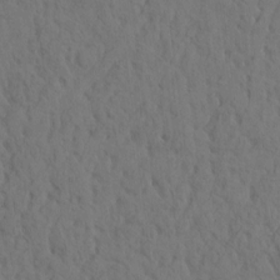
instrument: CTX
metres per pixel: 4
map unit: eHh
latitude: -1.8423
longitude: 17.9367
